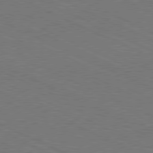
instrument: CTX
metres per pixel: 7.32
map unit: Hpe
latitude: -81.7478
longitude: 14.7086
